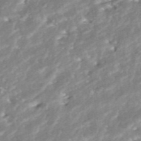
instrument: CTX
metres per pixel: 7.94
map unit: ANa
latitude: -41.3887
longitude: 103.7478
